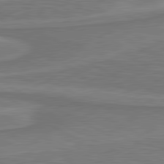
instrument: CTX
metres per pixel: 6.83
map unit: lApd
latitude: 81.1592
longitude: 172.9164
